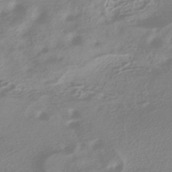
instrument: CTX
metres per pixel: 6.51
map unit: HNhu
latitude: -42.5951
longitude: 92.3117
